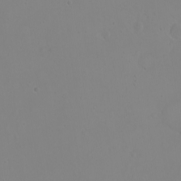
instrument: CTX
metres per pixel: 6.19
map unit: eHh
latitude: -10.1984
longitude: -68.0633
